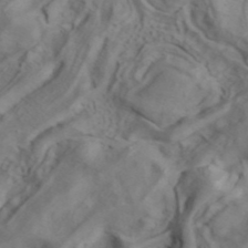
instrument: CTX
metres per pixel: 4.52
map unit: ANa
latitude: 41.4426
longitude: 14.9353
